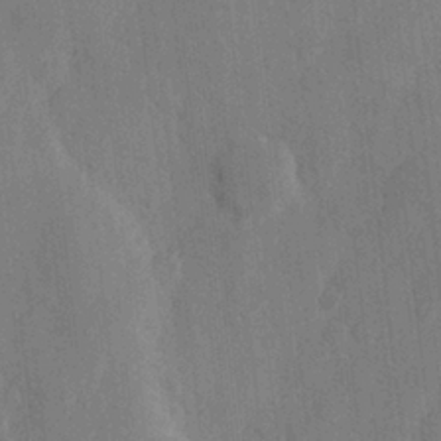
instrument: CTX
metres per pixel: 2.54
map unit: Hve
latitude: 25.9150
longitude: 149.0487
